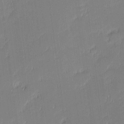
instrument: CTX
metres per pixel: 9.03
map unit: eHh
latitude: -2.5384
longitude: -83.7638
